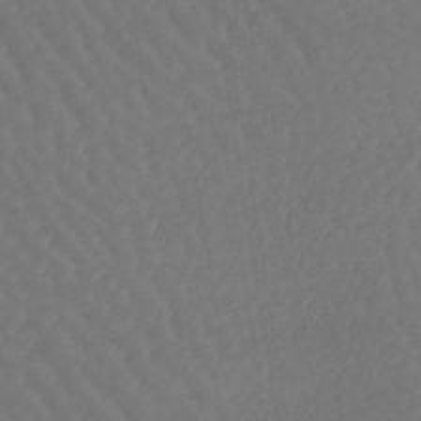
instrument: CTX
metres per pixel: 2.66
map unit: lHb
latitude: -43.5021
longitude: 66.9919
